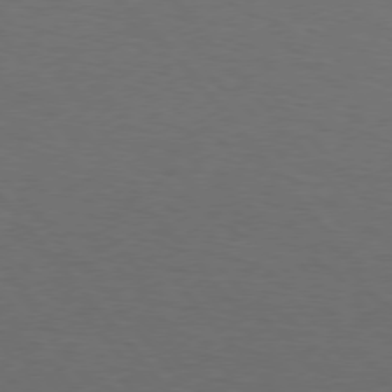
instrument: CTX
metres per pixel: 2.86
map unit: Hpe
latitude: 75.7828
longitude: -144.8947
